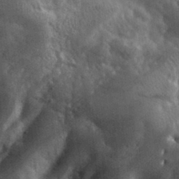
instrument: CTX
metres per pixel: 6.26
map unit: eHh
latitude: 31.1970
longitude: -72.7247
